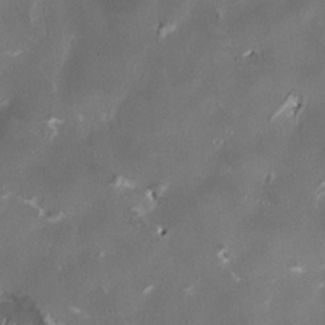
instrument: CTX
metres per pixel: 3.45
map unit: HNhu
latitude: 1.1214
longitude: -4.7057
